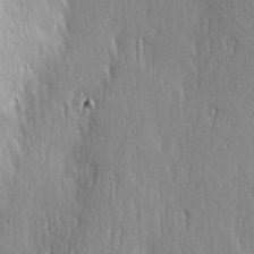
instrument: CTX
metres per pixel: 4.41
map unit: Hve
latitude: 23.5371
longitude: -97.2348
